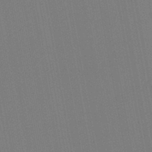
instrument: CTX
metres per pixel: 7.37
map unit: lHb
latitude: -45.1242
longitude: 63.4265
